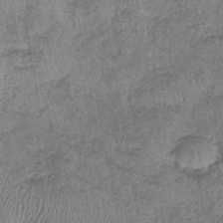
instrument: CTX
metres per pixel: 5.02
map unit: eHb
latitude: -39.5588
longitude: 76.2739
